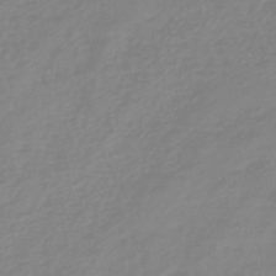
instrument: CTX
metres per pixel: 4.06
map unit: eHb
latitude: -45.3321
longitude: 82.6140
